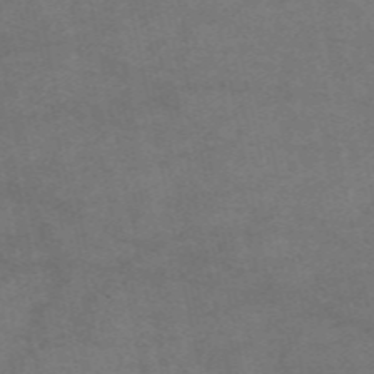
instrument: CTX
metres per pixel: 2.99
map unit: eAb
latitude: 50.8758
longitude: 106.1039
